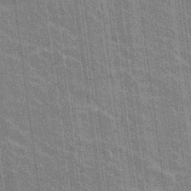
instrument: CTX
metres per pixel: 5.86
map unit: Hto
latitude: 27.1781
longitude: -41.2914
